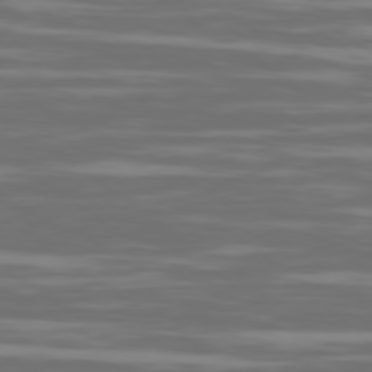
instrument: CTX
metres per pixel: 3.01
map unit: Ap
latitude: -79.6910
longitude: -103.9906
